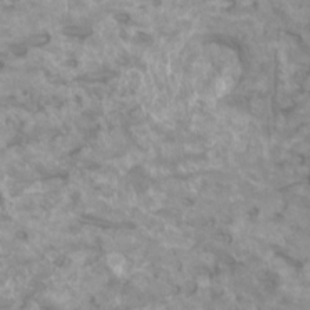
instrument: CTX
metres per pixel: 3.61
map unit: HNhu
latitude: 2.2900
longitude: -1.3859
